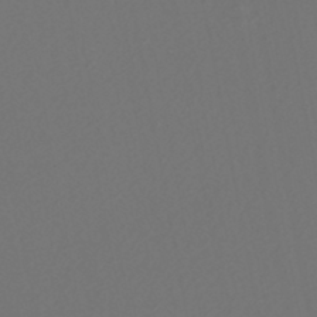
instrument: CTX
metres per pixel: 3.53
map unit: HNhu
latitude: -47.0864
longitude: 103.5588
